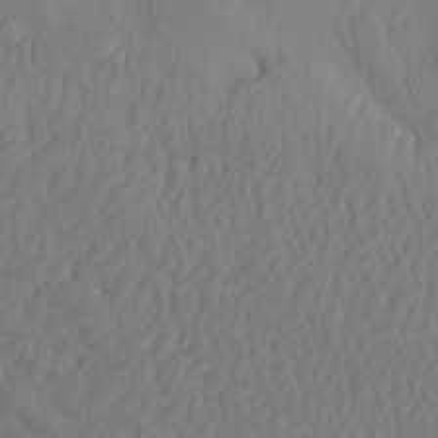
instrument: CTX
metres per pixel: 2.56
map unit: Aa
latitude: 15.2348
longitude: -145.9717
